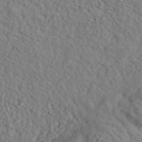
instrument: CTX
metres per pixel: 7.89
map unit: eHh
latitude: 37.0270
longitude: -78.9325
